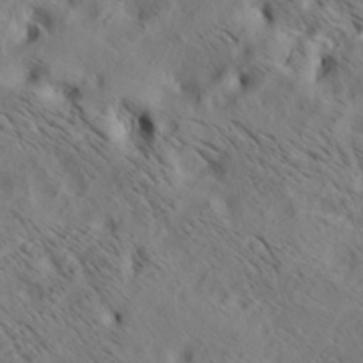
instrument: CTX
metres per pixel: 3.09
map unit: lAa
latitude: 19.9150
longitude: -139.6883
